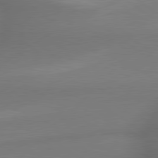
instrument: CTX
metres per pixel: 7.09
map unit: lApd
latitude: 79.7072
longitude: -173.0269
